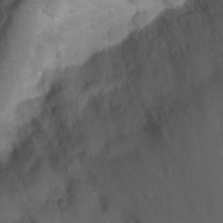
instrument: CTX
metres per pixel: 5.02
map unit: Hto
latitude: 17.3482
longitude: -40.3278
